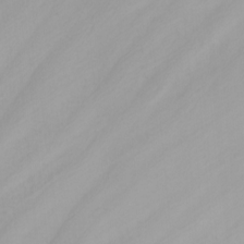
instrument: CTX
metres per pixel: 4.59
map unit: Nhu
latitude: -3.7855
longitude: -87.8016
